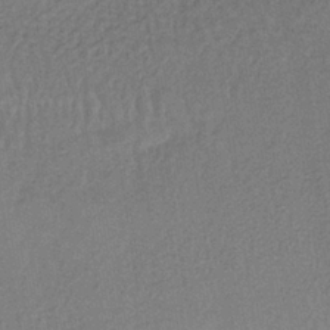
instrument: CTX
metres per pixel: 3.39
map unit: lHb
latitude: -37.7288
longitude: 59.6721
